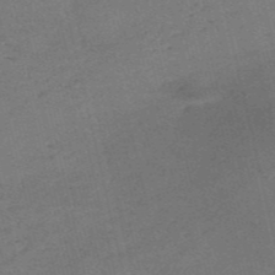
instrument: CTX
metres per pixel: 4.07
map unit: eHh
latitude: -55.0298
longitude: -89.2915
